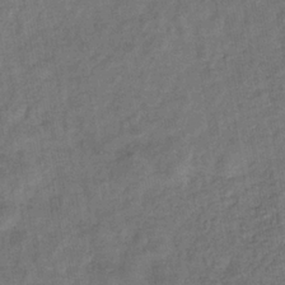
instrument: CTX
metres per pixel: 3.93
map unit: eHb
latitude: -33.2187
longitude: 74.0661
